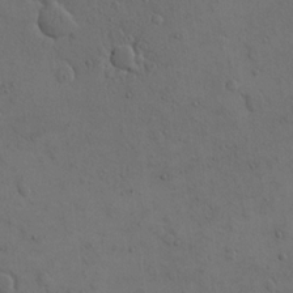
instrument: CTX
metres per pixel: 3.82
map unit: eHh
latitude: 15.9717
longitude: -67.4426
